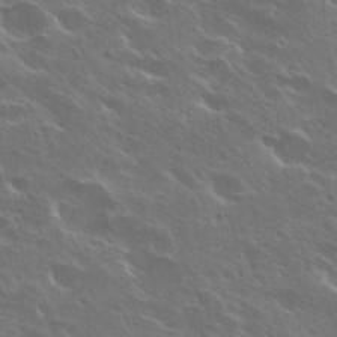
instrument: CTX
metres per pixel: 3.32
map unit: Hto
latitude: 27.9717
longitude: -41.3670
